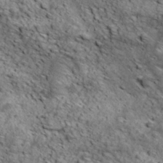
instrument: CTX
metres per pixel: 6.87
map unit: Ave
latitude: 18.8002
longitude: -134.2711
